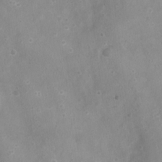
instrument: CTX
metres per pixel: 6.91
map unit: Nhu
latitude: 4.8758
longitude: -17.2726
